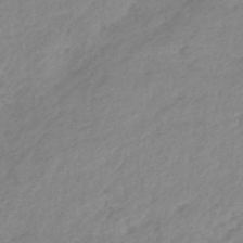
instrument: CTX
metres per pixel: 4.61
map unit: eHb
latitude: -44.7841
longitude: 89.6344
